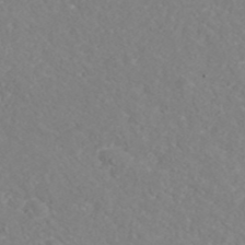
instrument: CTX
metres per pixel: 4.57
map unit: ANa
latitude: 41.5749
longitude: 29.0109
